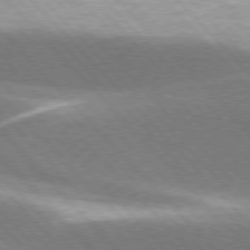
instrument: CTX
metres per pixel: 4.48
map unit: lApd
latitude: 76.3089
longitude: -64.0444
